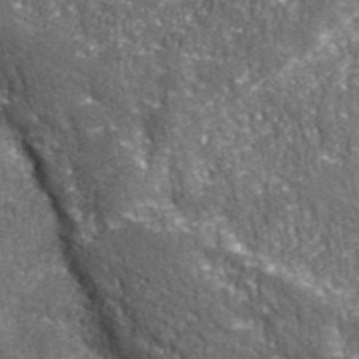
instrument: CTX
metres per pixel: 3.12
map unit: eHh
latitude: 43.1970
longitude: -91.1214
